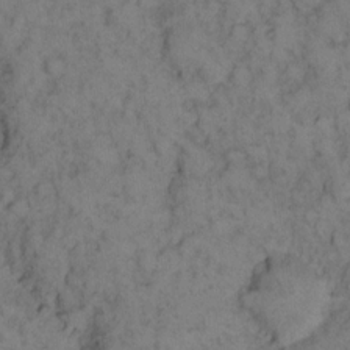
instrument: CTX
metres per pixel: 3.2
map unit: eHh
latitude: 13.7639
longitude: -63.4049
